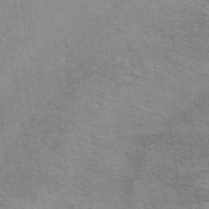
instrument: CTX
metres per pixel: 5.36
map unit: ANa
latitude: 39.7827
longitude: 20.0472
